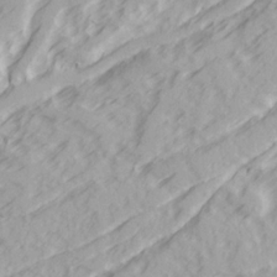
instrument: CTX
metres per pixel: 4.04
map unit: Ave
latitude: 22.0444
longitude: -132.0633
